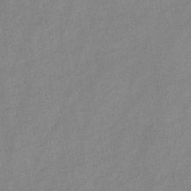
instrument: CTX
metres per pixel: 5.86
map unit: HNb
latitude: -45.7478
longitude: -38.5735
